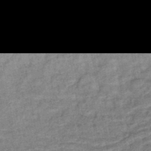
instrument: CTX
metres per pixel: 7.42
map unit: lHb
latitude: -43.0297
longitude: 80.2173
